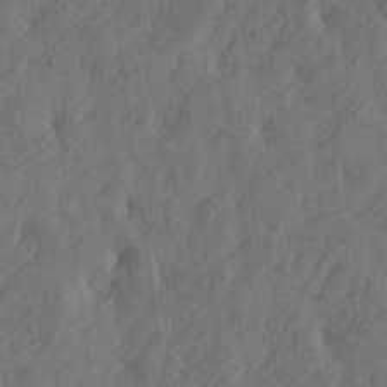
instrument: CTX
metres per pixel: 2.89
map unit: Htu
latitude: -5.0864
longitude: -177.4615
